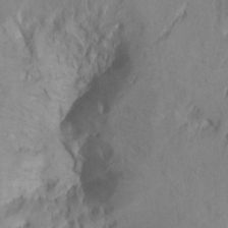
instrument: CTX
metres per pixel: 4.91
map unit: Ht
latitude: 10.3467
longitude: -32.3278
